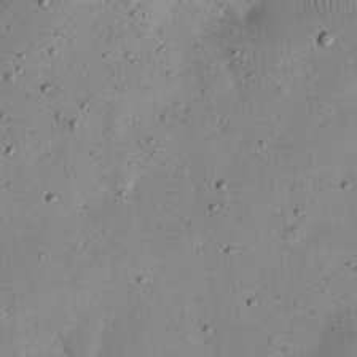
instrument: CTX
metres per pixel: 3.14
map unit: eHh
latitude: 24.3278
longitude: -71.1781
